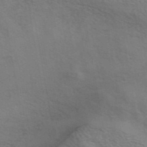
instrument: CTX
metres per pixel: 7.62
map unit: eAb
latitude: 43.1592
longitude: 107.8045
